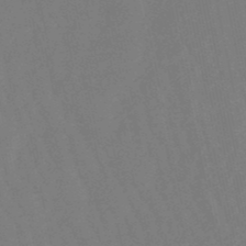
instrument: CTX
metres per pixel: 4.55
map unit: lHb
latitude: -49.7100
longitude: 71.5966
